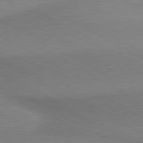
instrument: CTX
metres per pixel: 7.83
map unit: lApd
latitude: 80.0633
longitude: 167.7100
